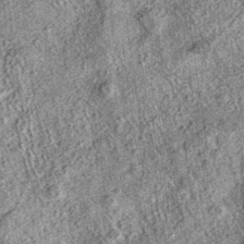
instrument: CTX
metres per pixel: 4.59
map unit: eAb
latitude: 36.6112
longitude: 109.3510
